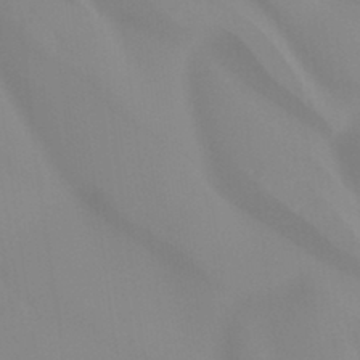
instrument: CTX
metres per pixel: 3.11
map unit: Ht
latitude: -15.1620
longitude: -55.6883
